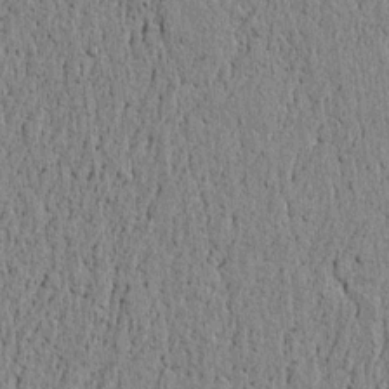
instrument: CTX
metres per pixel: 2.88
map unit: lAvf
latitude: 5.8583
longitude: 164.9353
